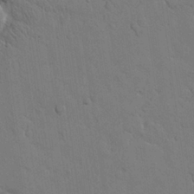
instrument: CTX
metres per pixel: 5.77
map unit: Nhu
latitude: 26.8380
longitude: -73.1215
